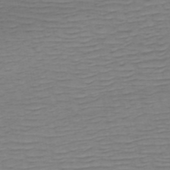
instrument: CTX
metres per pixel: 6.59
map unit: HNb
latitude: -53.8989
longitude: -44.2333
